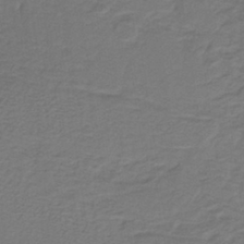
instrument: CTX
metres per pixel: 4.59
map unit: lHb
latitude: -38.8408
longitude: 57.9178
